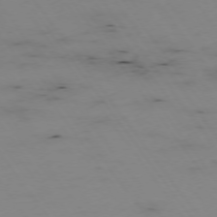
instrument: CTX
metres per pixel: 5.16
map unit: Hpe
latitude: -74.5574
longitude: 2.8974
